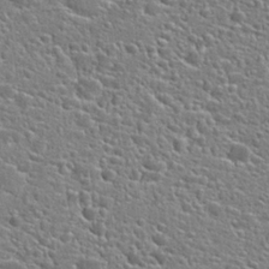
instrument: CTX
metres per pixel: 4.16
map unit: Hto
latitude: 24.2522
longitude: -44.5546
